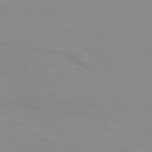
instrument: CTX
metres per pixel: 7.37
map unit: Hpe
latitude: 77.2726
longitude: -160.2711
